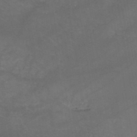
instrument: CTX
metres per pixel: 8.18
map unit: HNb
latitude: -50.9920
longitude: -39.6883
